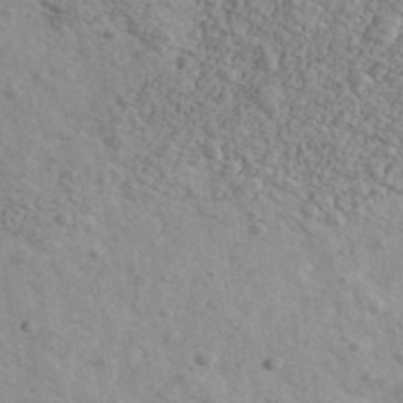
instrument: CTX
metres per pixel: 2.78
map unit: Ave
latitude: 39.8772
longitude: -110.7058
